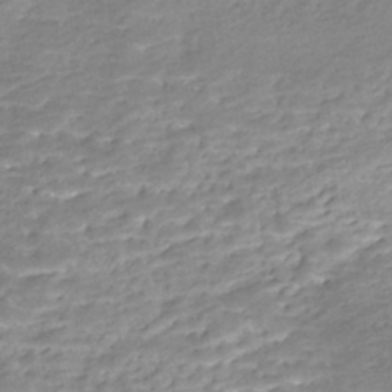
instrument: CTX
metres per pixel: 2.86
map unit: Nhe
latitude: -46.0850
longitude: 152.4818
